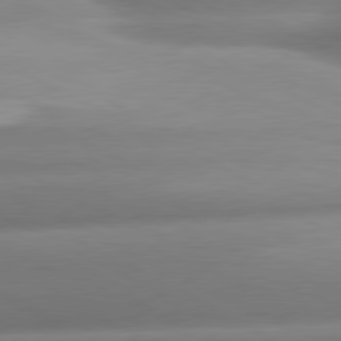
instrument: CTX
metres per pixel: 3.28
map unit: lApd
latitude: 80.5546
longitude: -159.7639
